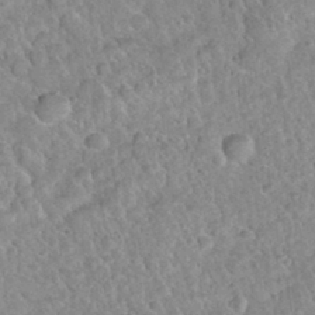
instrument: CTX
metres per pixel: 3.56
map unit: Hto
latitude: 32.4979
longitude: -51.2159
